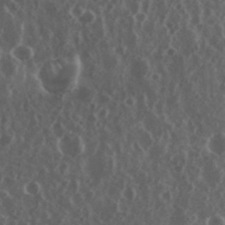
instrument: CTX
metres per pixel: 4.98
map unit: eHh
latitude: 34.7057
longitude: -58.3278
